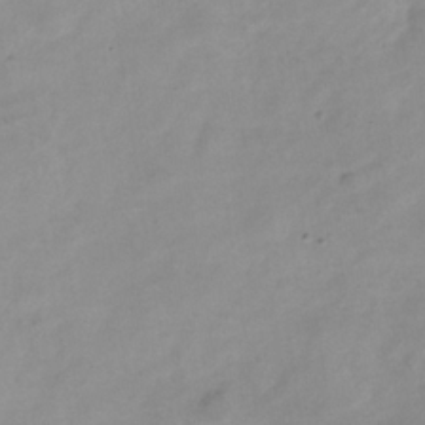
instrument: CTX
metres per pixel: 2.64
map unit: Hve
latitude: -33.4455
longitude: 90.7841
